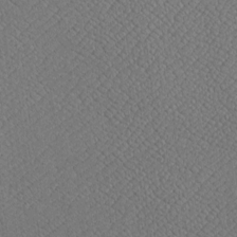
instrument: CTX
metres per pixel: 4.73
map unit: Htu
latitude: -7.2754
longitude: 156.3306
